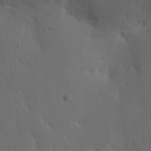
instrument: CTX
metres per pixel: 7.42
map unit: Nhu
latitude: 16.6679
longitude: -79.2159
